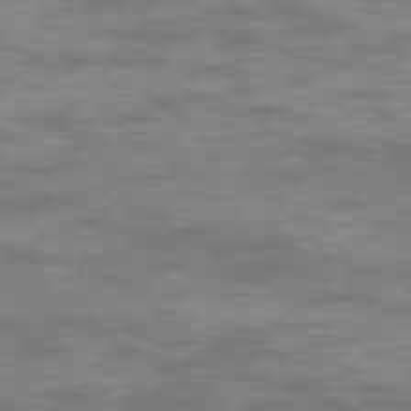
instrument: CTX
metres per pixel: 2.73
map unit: Ap
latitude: -75.9556
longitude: -83.8583
